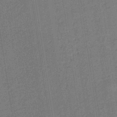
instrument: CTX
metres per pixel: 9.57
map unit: lHb
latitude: -34.3117
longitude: 65.4833
